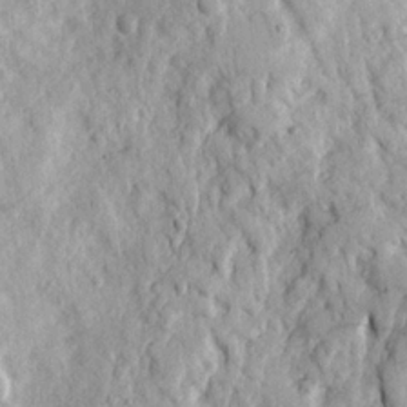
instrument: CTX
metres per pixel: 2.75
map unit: Ave
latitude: 22.8002
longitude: -132.3845
